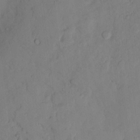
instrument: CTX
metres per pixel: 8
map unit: Htu
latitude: -8.3117
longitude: 176.1228
